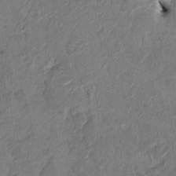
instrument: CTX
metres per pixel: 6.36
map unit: HNhu
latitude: 7.5560
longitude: -3.6883
